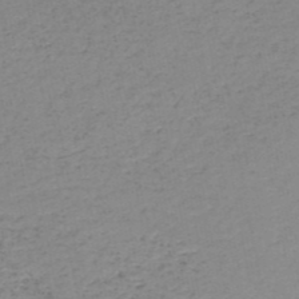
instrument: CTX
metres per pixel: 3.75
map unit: HNb
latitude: -51.0486
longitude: -52.8380
